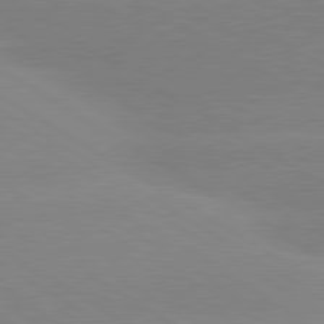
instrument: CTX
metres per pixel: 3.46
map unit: lApd
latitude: 80.3845
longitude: -152.1578
